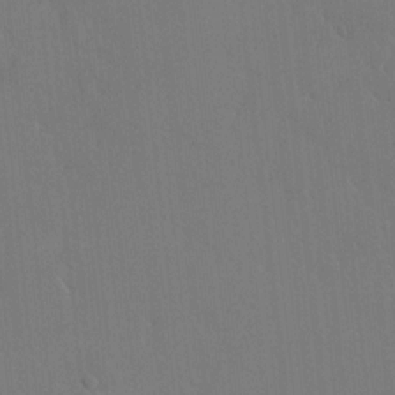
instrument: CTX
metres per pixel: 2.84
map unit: HNhu
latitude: 7.6316
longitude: 3.7666
